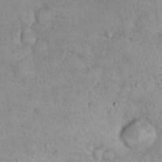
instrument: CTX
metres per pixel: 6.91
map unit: Hto
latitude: 16.8569
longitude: -59.3482
